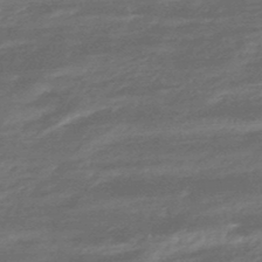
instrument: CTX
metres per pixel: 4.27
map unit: HNhu
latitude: -46.9919
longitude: 90.1795
